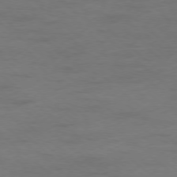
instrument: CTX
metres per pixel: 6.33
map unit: Hpe
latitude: -78.2172
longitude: -20.1956
